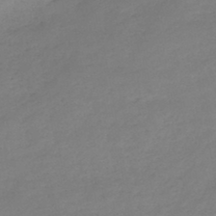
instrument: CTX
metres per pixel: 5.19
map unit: HNb
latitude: -45.4832
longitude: -35.7260
